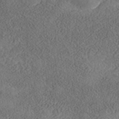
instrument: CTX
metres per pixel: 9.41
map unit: Nhe
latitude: -40.8597
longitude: -110.9703
